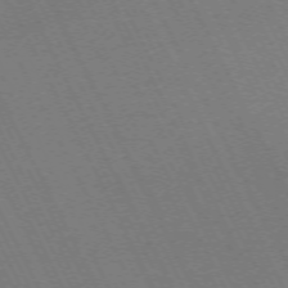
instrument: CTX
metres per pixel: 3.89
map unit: Hpe
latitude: -71.7856
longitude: 13.2565
